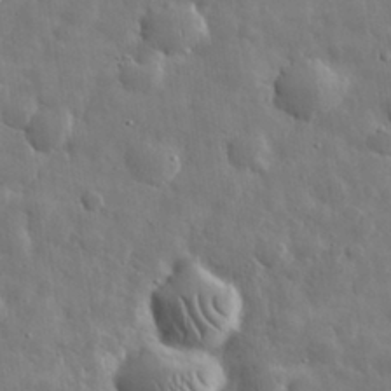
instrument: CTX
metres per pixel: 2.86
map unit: eHh
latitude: 31.7639
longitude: -71.2159
